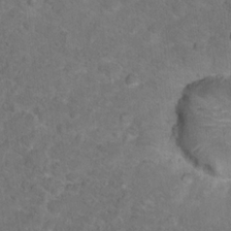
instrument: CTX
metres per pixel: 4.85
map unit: Hto
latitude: 17.6127
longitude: -37.9717
